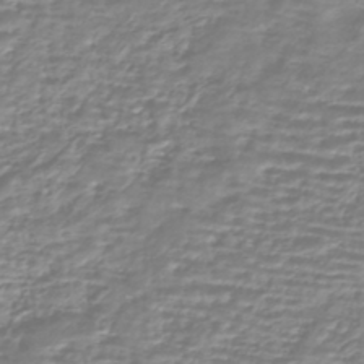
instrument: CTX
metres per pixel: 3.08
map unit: HNhu
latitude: -44.2740
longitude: 98.7274
